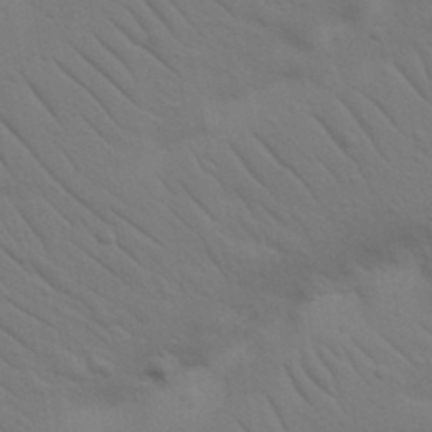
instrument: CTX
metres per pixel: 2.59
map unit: Nhu
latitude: 23.2537
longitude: -73.6127
